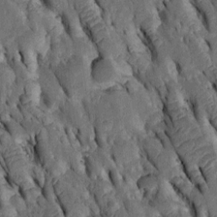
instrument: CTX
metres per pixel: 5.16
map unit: Htu
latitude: -3.0297
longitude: 151.1620
